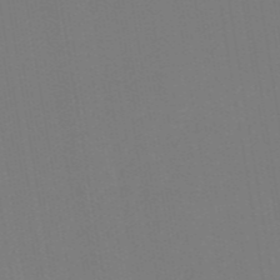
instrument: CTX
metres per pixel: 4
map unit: eHb
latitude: -48.9164
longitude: 87.4643
